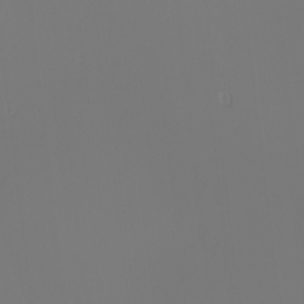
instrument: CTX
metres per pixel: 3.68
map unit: Nhu
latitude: -6.5384
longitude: -95.3293
